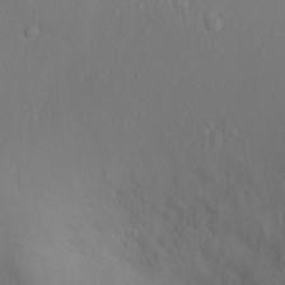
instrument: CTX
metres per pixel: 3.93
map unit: Ht
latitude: -2.2172
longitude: -27.2348
